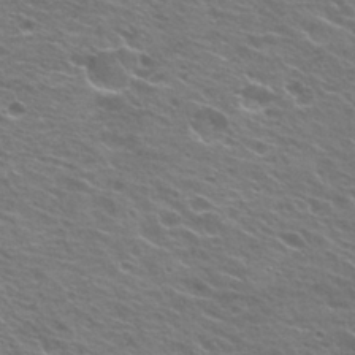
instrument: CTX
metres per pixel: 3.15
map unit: Hto
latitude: 24.5734
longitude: -30.5735
